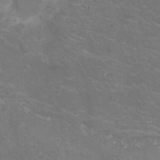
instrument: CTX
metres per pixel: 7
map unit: Ht
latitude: -5.6344
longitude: -19.0458
